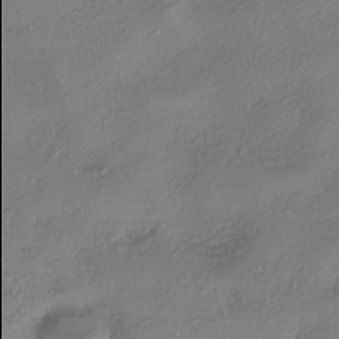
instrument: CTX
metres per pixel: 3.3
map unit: eHh
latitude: -41.9556
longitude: 122.0094
